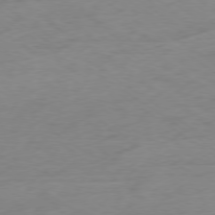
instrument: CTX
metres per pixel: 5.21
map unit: Ap
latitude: -78.4629
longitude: -59.4238
